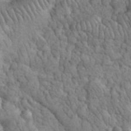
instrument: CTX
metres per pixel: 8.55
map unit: eHh
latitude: 33.3482
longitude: -66.5734
